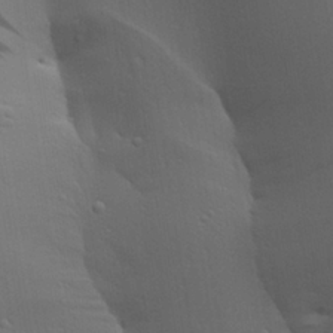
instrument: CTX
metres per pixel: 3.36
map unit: Aa
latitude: 25.1403
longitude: -136.4034
